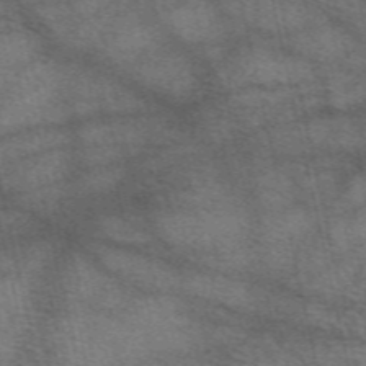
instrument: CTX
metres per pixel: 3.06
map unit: eAb
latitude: 50.5734
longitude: 113.8611
